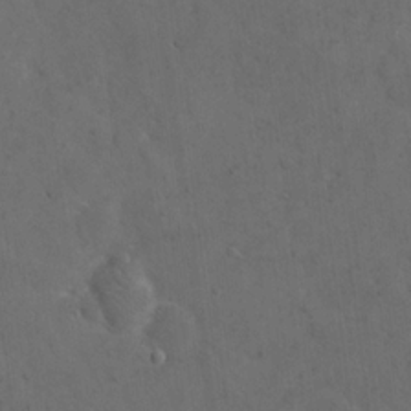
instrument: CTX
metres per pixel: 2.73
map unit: eHh
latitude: 19.0647
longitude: -63.8017
